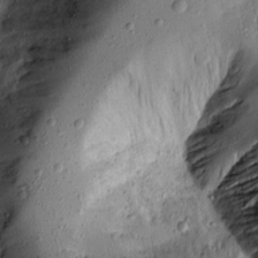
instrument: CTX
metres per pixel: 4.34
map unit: Ave
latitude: 14.7813
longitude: -139.9339
